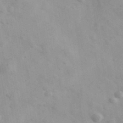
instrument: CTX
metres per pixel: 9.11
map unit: Ave
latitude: 39.5182
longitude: -107.4615
